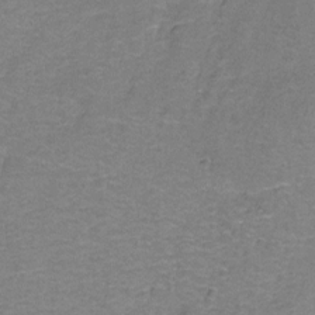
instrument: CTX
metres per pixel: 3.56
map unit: Hto
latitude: -1.3510
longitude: -34.1955
